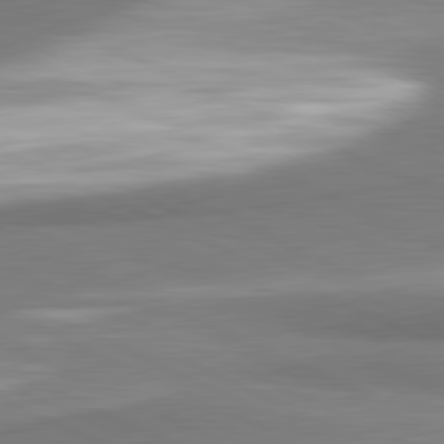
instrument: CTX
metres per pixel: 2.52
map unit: lApd
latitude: 81.4426
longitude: 162.0094
